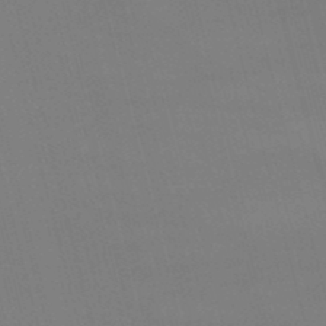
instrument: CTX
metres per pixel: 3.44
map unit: lHb
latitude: -47.7477
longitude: 61.1242
